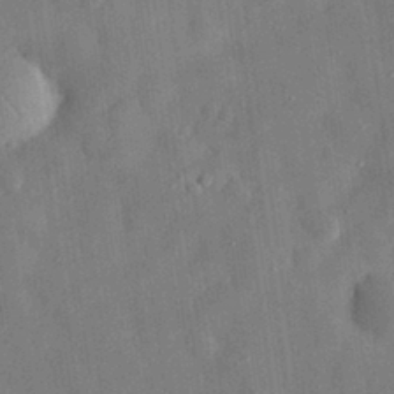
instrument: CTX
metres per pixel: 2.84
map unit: eHh
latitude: 30.2523
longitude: -75.2159
